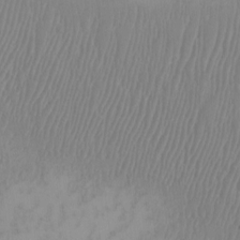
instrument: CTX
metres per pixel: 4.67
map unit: Nhu
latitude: -7.2943
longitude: -90.8947
